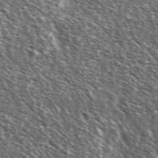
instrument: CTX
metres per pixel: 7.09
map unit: Ave
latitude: 37.2159
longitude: -108.6679
